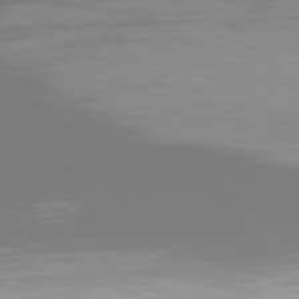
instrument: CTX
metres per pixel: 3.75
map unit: Hpe
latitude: 76.4790
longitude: -136.0633
